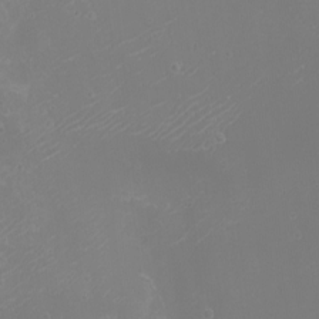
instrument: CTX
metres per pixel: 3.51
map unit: Nhu
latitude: -8.4629
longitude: -84.1767
